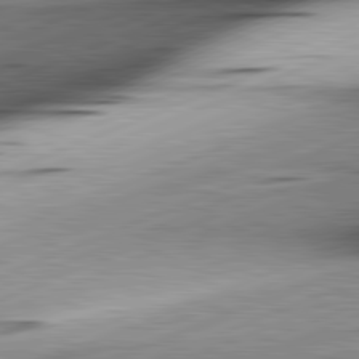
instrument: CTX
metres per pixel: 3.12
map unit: lApd
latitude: 81.8583
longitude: -165.9717
